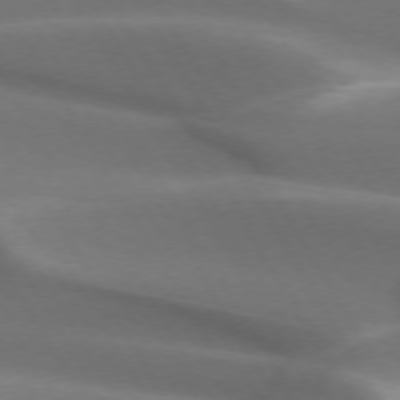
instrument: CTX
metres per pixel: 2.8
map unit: lApd
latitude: 73.3104
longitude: -51.5938
